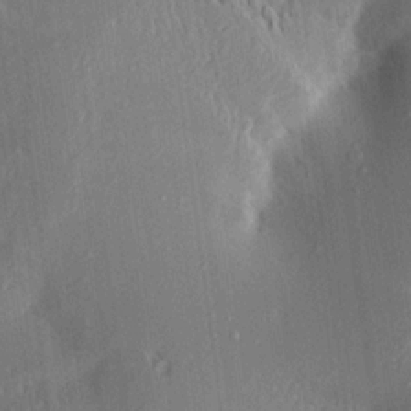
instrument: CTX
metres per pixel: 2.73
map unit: Aa
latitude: 15.4805
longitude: -148.1200
